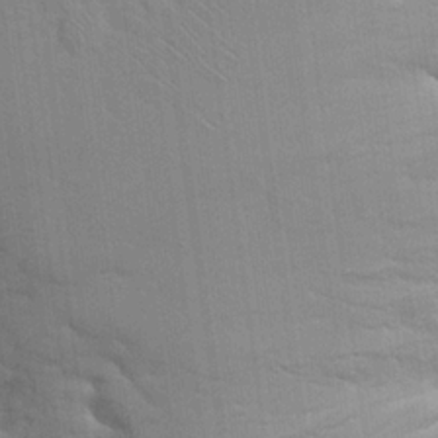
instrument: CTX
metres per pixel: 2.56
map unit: Hto
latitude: 20.6869
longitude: -52.1200
